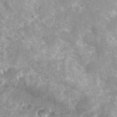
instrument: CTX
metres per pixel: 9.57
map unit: Nhu
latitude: 7.2348
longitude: -20.0444
